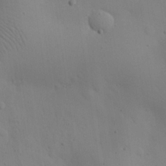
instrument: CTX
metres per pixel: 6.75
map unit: eHh
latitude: 25.1214
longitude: -71.1403
